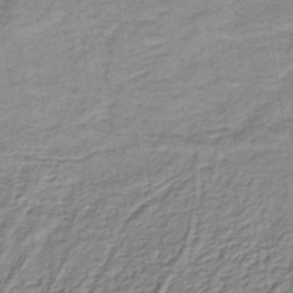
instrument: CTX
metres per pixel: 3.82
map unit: lHb
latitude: -36.0661
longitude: 61.6533
